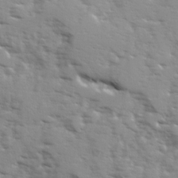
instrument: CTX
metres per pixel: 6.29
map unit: Ave
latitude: 12.6113
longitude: -101.9339
